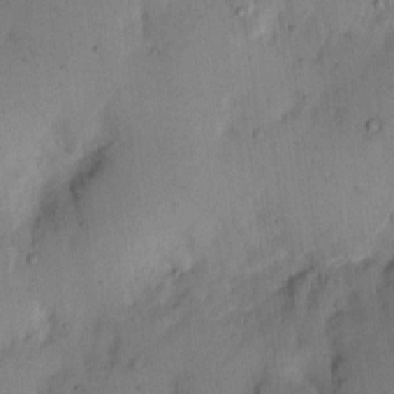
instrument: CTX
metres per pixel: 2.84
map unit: Hto
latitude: 11.4238
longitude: -61.8772
